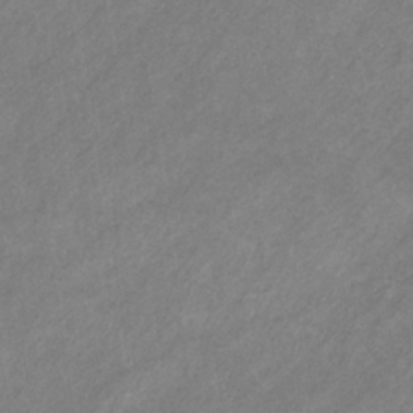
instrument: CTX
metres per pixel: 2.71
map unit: eHb
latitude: -31.4832
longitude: 70.5763
